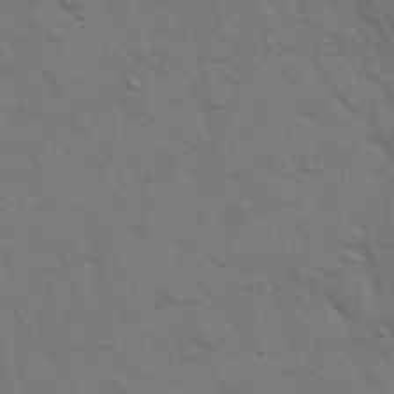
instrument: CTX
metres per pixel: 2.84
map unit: eHh
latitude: 19.1970
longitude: -63.2159
